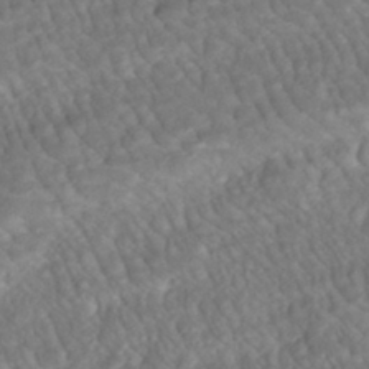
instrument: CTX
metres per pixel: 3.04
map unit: ANa
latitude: -42.0661
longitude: 108.6518
